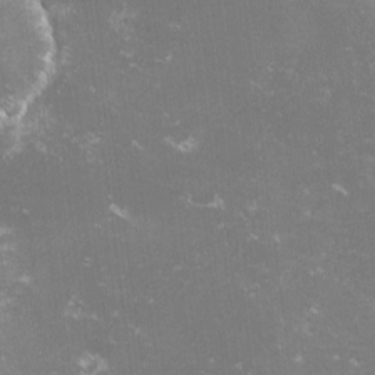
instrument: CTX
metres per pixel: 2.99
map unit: lHvf
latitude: -14.8030
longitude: -100.3278
